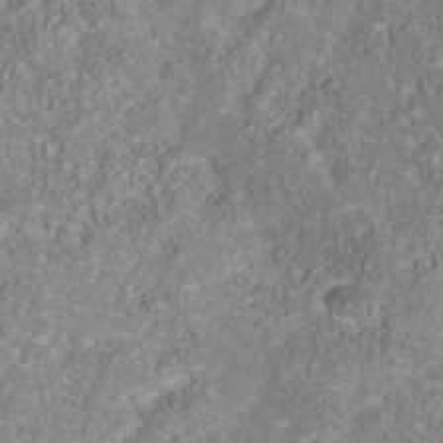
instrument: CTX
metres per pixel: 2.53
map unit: Nhu
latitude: -41.3321
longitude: -83.8961
